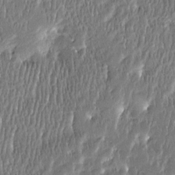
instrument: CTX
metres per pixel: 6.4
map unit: Htu
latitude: -4.3306
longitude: 176.0472
